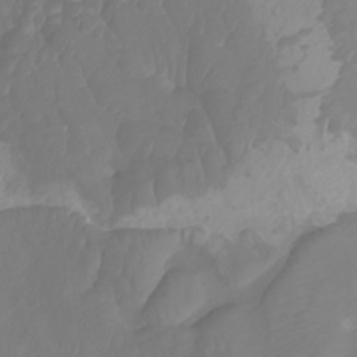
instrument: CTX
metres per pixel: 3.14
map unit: Nhu
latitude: -8.5385
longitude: -79.5749
